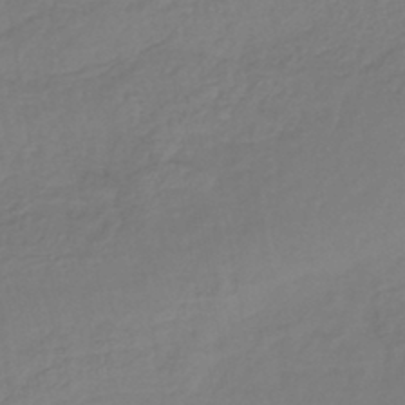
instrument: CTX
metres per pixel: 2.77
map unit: lHb
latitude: -42.5573
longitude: 65.8612
